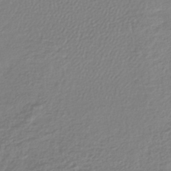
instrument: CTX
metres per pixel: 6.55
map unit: lHb
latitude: -42.3495
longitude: 68.5195
